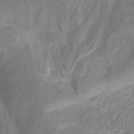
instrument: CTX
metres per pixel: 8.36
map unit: HNhu
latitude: -29.0109
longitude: 67.0486
